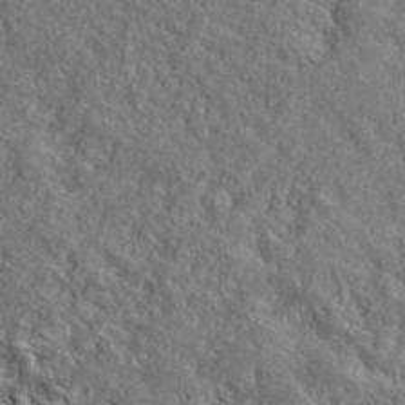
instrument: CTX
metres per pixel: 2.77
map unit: lHvf
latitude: 39.5749
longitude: -90.3089
